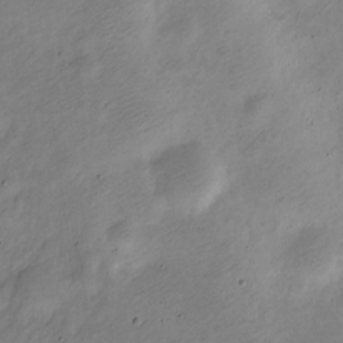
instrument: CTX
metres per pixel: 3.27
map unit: Nve
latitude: -23.4077
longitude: 105.5588
